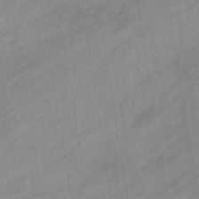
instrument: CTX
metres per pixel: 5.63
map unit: eHb
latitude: -37.5588
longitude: 79.3509
